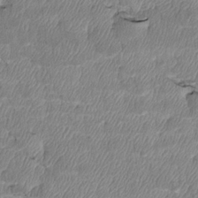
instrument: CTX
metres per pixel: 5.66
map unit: Htu
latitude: 4.2333
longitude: 152.1416
